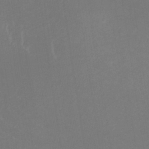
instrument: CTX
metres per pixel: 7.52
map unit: lHb
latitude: -34.3873
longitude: 67.3321
